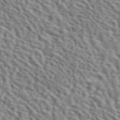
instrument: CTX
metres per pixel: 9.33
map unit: ANa
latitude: 45.7260
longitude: 48.9542
